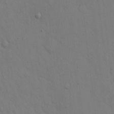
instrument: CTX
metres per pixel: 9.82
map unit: Hto
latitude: 13.1214
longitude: -56.6679
